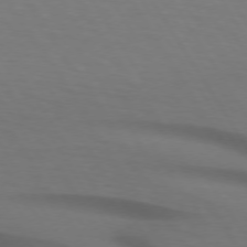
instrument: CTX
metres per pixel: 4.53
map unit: lApd
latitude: 73.3860
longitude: -75.1025
